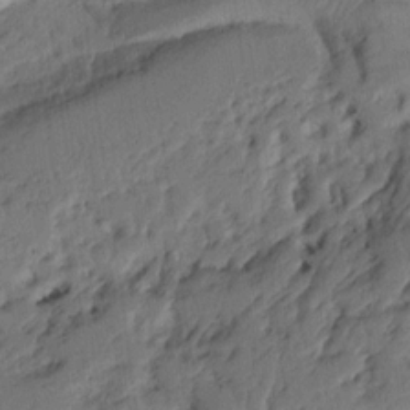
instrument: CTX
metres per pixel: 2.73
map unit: Ht
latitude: 9.8395
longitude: -78.1578
